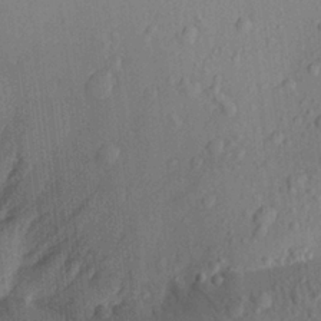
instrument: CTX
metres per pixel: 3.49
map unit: Aa
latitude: 24.9702
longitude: -143.7261
